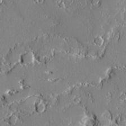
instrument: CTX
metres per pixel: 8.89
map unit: Ave
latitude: 19.6127
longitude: -127.8017
